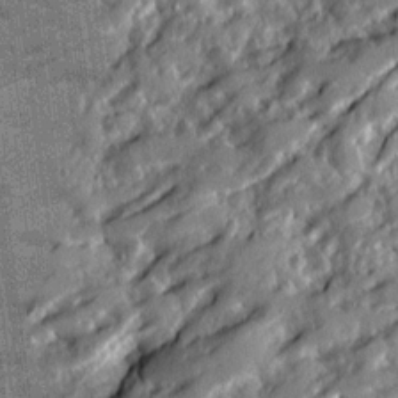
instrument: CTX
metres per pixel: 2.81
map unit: Ave
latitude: 20.0255
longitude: -129.7827
